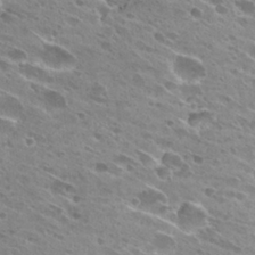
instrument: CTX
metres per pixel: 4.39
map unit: Hto
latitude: 28.4223
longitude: -44.1200
